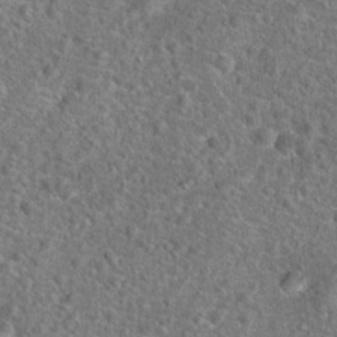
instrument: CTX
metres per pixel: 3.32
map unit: Hto
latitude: 18.3845
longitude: -42.9514
